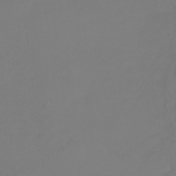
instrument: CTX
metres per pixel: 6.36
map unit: Ht
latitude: -0.9731
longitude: -38.5924
